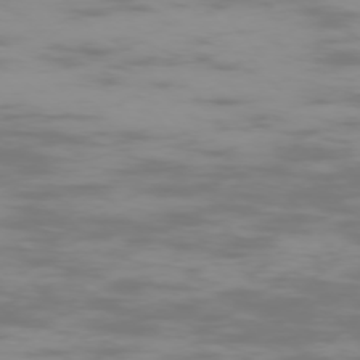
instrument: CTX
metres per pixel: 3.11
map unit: Ap
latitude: -75.8612
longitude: -83.5938
